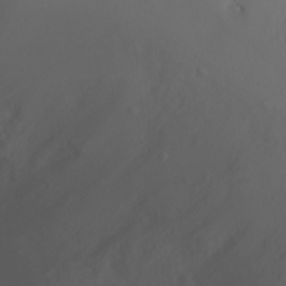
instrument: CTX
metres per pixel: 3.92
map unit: Nhu
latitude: -5.0486
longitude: -74.6302
